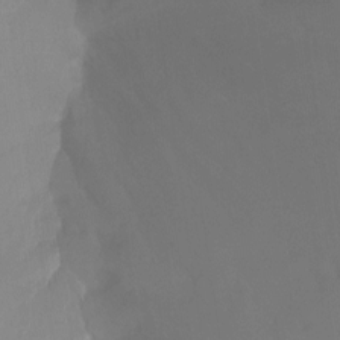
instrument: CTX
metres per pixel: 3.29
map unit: Ht
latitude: -14.2929
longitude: -50.4223
